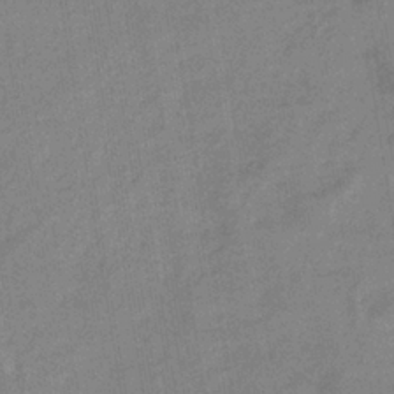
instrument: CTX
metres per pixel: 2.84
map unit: eHb
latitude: -35.8044
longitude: 74.3496
